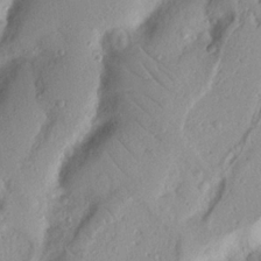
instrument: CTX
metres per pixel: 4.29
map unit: Nhu
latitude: 19.6316
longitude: -77.1592
